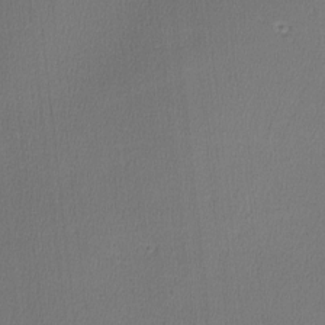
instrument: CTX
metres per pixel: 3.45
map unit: lHvf
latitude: -11.7100
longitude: -99.6882
